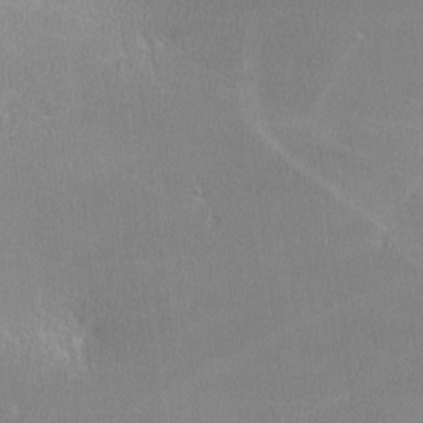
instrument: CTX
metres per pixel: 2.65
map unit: lHvf
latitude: -12.7085
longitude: -100.9892
